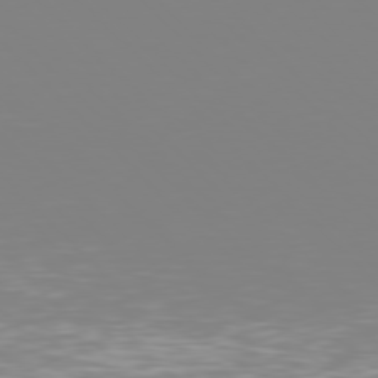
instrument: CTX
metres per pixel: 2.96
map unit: Hpe
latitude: 77.3292
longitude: -161.9528
